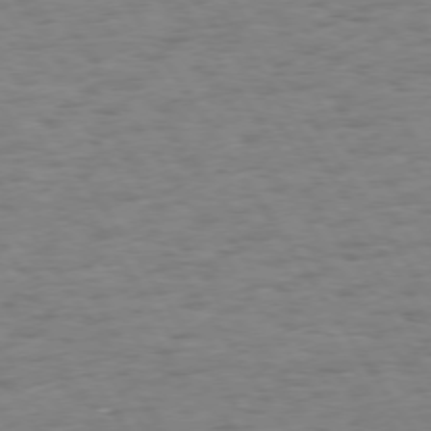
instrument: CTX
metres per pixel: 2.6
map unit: Hpe
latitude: 73.7828
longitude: -140.1388
